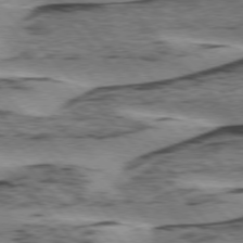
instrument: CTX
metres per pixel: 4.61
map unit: lApd
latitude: 75.6505
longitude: -78.2523
